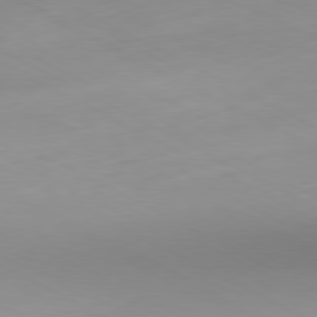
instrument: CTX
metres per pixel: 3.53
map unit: Hpe
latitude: -80.9353
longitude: 16.3685
